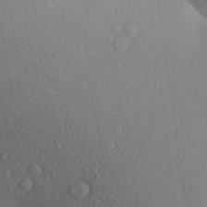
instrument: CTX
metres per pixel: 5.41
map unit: Aa
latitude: 23.7072
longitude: -146.6869
